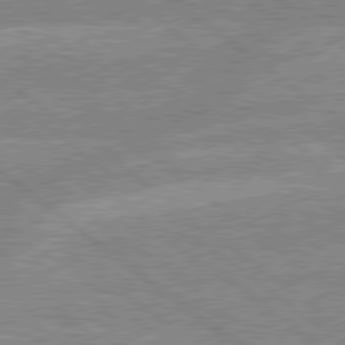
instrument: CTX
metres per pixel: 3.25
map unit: lApd
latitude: 79.3104
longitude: -160.0444
